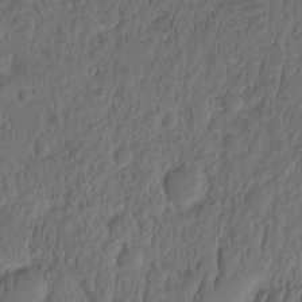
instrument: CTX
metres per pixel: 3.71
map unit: eHh
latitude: -2.3306
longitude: 17.0109
